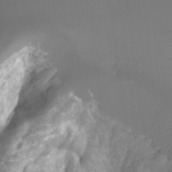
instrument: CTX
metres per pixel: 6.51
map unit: Ht
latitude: -4.1228
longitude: -61.9339
